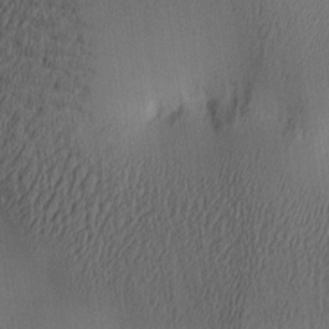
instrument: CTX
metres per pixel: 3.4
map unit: lAa
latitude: 5.2537
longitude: -113.0080
